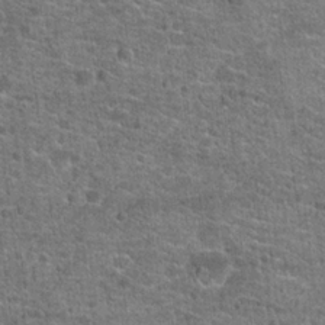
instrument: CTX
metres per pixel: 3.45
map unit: Hto
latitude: 20.7435
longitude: -43.8017
